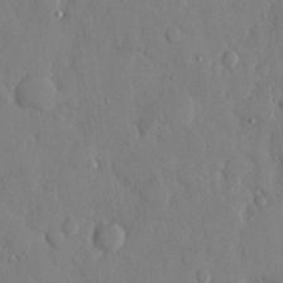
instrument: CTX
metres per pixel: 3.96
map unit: eHh
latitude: 13.0648
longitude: -69.6127
